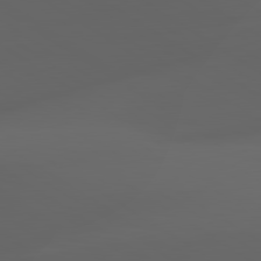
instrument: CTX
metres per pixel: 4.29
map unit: lApd
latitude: 80.8569
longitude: -85.3293
